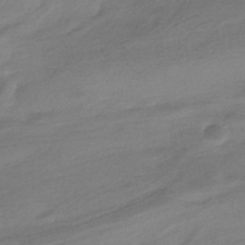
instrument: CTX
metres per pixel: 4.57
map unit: HNhu
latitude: -40.8030
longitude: 95.5588
